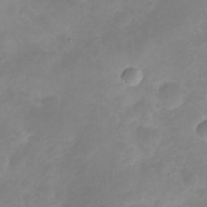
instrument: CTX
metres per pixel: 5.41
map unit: Nve
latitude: -26.2361
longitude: 105.5399
